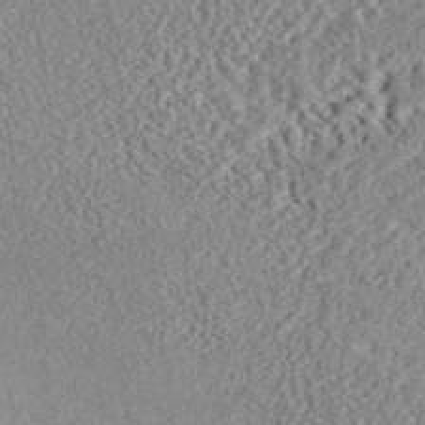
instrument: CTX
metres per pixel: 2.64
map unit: ANa
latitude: 46.2145
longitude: 50.6707
